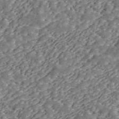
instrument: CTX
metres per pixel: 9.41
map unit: ANa
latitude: 45.7639
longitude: 37.6344
